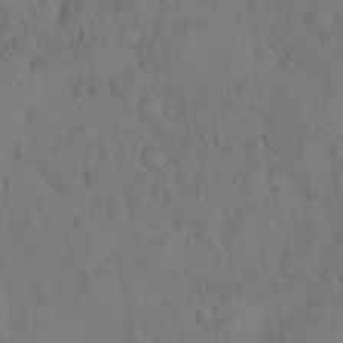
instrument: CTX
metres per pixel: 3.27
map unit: Nhu
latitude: 28.4223
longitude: -70.0444
